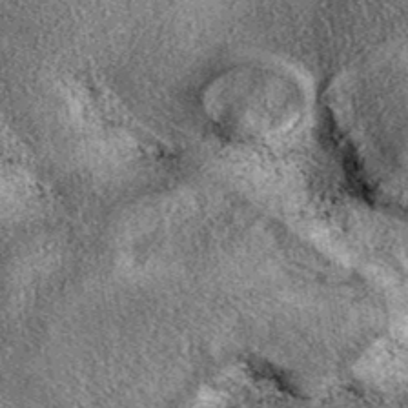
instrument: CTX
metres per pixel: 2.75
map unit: eAb
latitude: 38.3656
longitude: 108.9164
